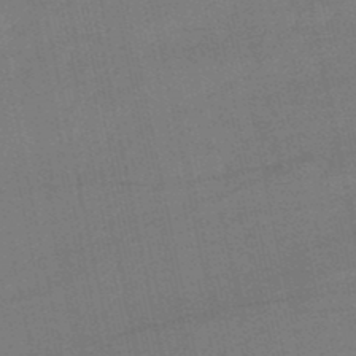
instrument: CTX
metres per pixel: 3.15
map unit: eHb
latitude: -50.1795
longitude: 72.7085
